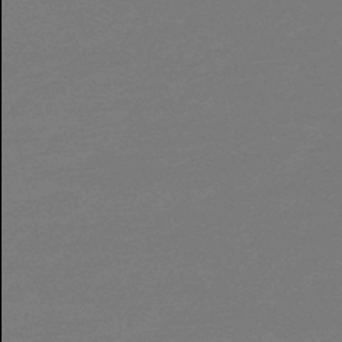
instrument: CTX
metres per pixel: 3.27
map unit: eHb
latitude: -49.7289
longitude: 78.0094
